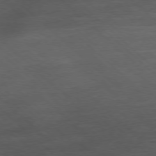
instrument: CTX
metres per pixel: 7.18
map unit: Ap
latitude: -77.8800
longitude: -93.7260
